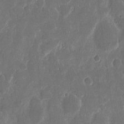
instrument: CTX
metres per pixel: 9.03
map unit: eHh
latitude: 11.8206
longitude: -71.7638
